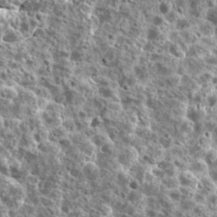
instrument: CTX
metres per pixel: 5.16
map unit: Ave
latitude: 17.5371
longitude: -134.9513
